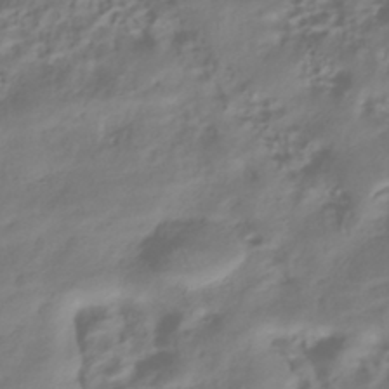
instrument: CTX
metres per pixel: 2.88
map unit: HNhu
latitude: -42.1038
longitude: 102.1606
